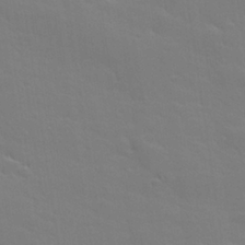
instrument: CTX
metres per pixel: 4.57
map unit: lHvf
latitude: 27.0648
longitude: 143.3887
